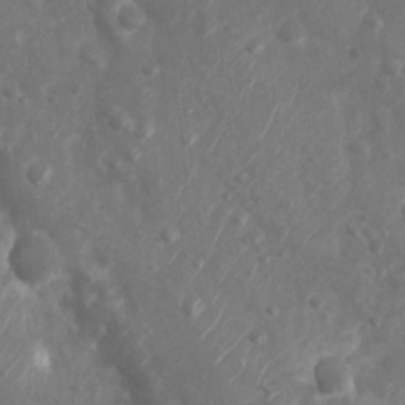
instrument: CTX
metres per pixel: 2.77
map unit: Nhu
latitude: 5.6883
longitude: -18.5734
